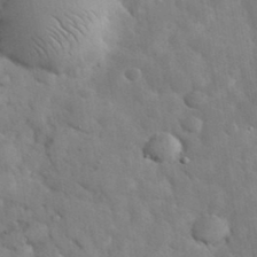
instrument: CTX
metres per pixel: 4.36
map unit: eHh
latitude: 36.7435
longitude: -67.6316
